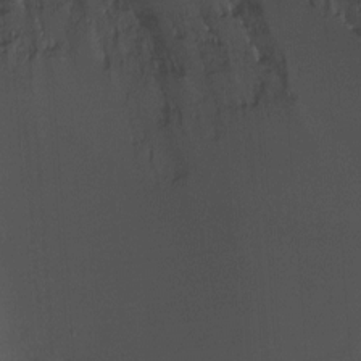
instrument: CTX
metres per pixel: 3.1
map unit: Ht
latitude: -6.5573
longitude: -26.1200
